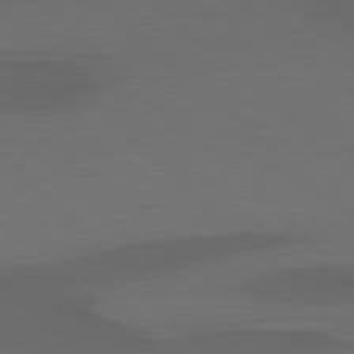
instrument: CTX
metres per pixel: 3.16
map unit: Hpe
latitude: 77.9717
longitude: -164.8758
